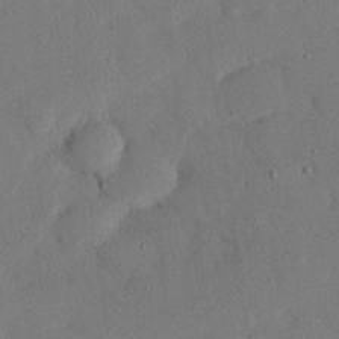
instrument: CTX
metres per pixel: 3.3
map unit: eHh
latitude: 25.9528
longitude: -80.4979
